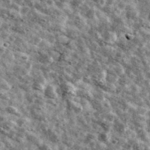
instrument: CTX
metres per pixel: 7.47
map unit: Ave
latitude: 41.6883
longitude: -107.4049
